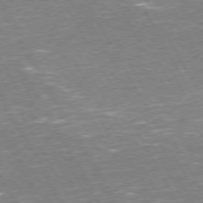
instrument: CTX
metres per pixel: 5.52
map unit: Hpe
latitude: 72.0633
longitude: -123.6127
